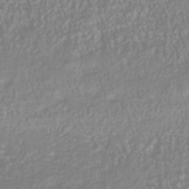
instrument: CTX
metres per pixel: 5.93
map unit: Nhu
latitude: -41.0675
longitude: -84.4601
